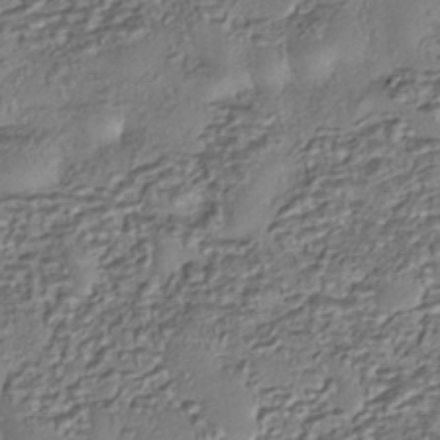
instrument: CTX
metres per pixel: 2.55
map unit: eHh
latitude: -42.5384
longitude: 118.5574
